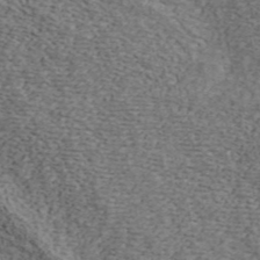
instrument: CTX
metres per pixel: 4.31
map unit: ANa
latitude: 45.0458
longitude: 45.4265
